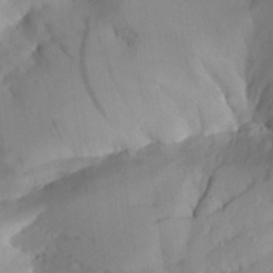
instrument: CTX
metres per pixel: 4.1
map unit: Aa
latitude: 24.1199
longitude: -132.7813
